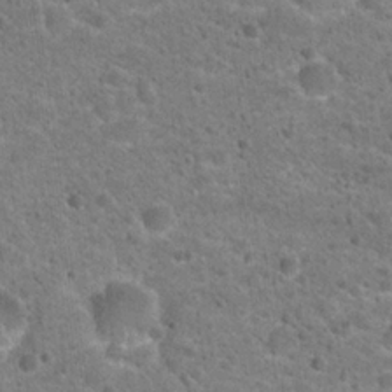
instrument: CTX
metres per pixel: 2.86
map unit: Hto
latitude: 22.3467
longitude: -49.8772
